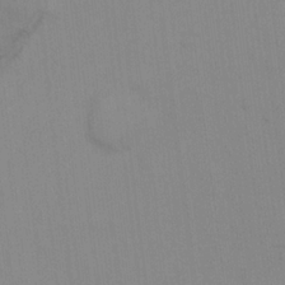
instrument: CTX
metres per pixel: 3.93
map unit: eHh
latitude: 22.5924
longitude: -62.8947
